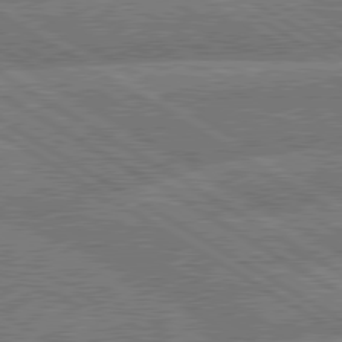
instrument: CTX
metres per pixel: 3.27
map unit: lApd
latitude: 79.8017
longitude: -162.8191
